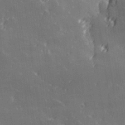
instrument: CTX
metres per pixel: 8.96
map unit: Hve
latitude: 28.4223
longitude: 145.6155
